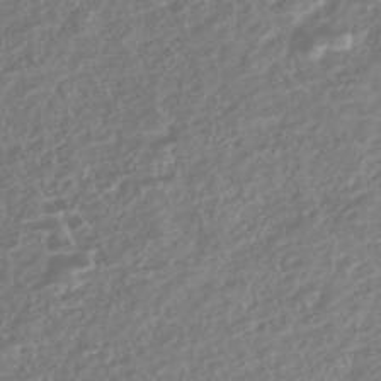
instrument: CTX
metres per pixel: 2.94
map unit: Nhe
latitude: -46.8219
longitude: -172.6679
